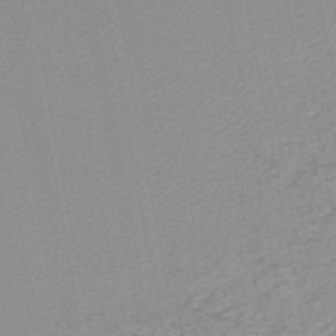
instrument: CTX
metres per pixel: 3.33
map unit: lHb
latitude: -45.9745
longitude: 69.5021
